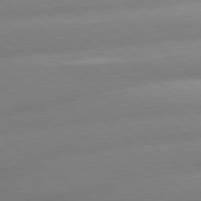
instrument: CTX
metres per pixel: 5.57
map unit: lApd
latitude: 80.2900
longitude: -160.6301
